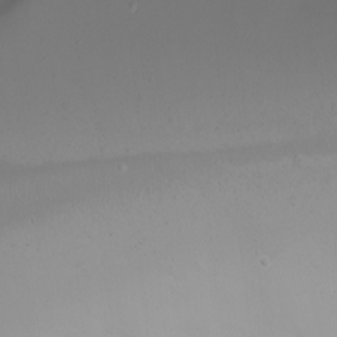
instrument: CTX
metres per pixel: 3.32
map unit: Nhu
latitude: -7.0108
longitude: -79.9528
